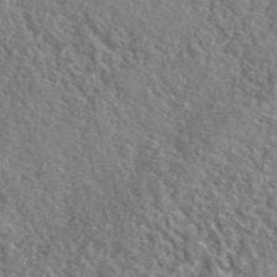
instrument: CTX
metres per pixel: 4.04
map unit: eHh
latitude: 42.4790
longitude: -89.8962
